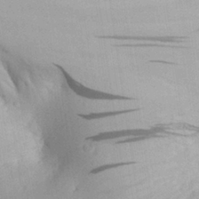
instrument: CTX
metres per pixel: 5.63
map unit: Aa
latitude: 26.5357
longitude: -142.9325
